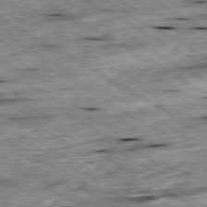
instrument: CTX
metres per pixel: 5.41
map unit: Ap
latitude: -80.3118
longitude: -88.7058
